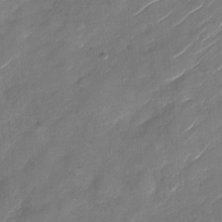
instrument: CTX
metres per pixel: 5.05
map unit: Nhu
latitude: -28.6519
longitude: -73.9339
